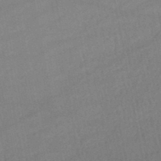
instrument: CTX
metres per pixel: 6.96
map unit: lHb
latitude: -47.2187
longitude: 62.4440
